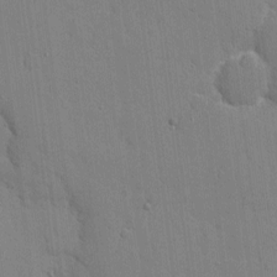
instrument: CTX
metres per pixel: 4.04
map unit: eHh
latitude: 5.0458
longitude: -67.1025
